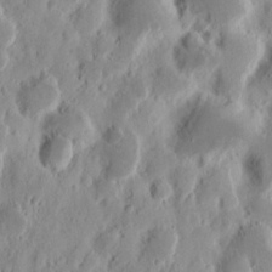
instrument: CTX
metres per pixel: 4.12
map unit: Nhu
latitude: 13.8583
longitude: -72.9325
